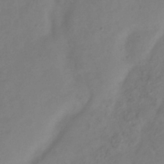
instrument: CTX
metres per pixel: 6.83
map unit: Hve
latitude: -33.9178
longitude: 90.1228
